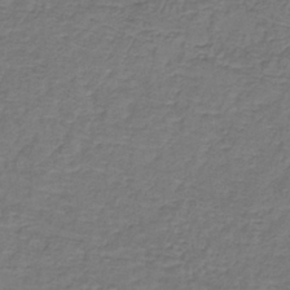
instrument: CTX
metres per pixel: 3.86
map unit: lHb
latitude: -39.4644
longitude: 60.8597
